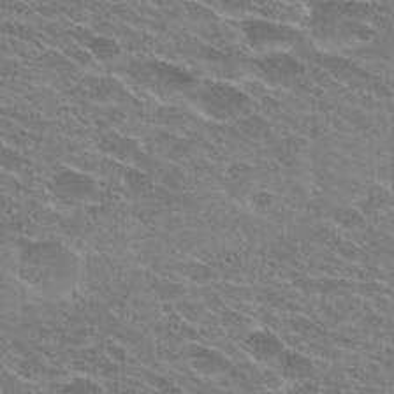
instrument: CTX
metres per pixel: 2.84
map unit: Hto
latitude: 24.7057
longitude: -43.6883
